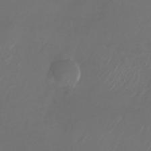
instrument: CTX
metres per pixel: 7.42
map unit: Nhu
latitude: -27.5966
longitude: -72.4223
